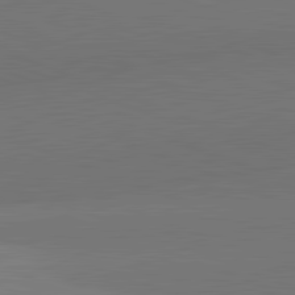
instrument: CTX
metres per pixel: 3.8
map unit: lApd
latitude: 82.1388
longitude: 149.1620
